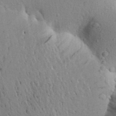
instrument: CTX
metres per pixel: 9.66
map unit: Aa
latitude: 25.4426
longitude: -148.5357
